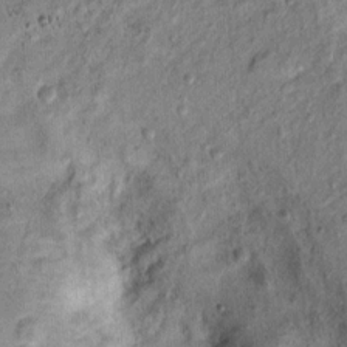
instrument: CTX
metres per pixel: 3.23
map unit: Ht
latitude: 11.5938
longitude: -38.1389
